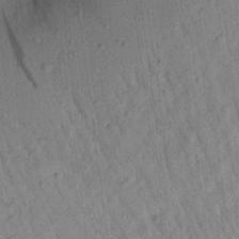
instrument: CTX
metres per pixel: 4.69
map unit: Aa
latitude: 23.1403
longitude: -147.7450
